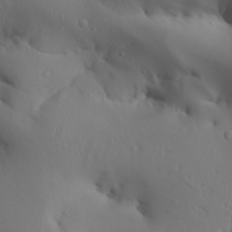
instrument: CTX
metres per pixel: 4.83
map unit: Aa
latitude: 29.9528
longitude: -132.6679
